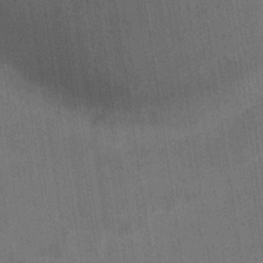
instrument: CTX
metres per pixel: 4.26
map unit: eHb
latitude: -34.4818
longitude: 73.8422
